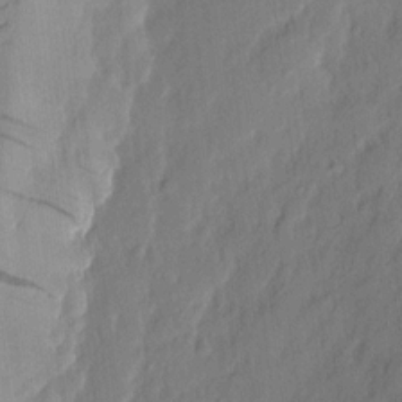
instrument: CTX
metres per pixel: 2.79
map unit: eHh
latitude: 3.7827
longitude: -76.7813
